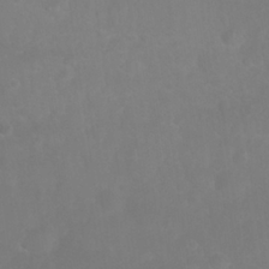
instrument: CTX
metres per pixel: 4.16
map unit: Nhu
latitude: 27.3482
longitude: -64.5735
